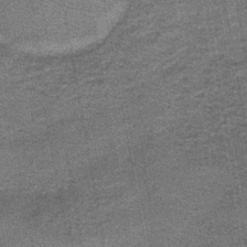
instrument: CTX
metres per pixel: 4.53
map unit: lHb
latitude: -43.6343
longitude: 56.1983
